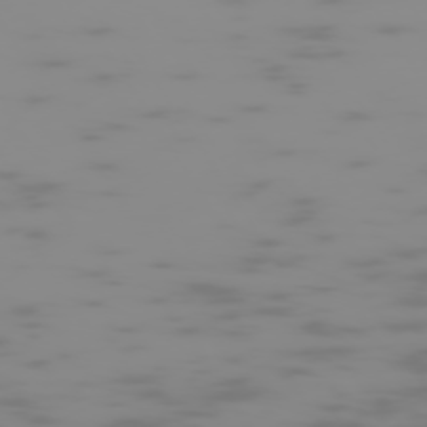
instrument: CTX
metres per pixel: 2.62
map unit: Hpe
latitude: -74.6897
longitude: 6.0850
